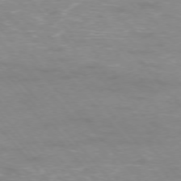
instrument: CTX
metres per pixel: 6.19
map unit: Ap
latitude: -76.5385
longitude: -61.5749
